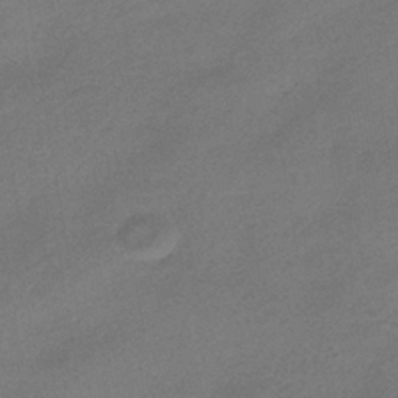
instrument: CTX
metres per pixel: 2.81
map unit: HNhu
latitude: -41.4643
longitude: 92.3117
